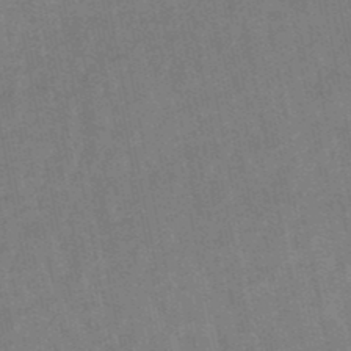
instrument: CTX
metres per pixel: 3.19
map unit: lHb
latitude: -49.0109
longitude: 78.0472
